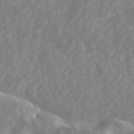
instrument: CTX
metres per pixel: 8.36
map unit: ANa
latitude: 45.1970
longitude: 25.0108
